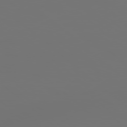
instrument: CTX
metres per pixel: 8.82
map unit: Hpe
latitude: 78.3845
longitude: 174.6707
